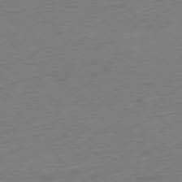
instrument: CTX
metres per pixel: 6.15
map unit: Ap
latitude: -77.6911
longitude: -91.5371
